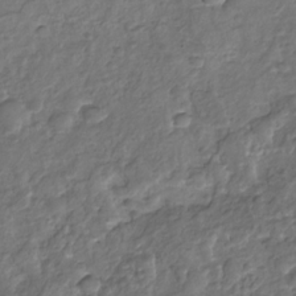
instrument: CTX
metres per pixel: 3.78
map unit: Nhu
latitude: -30.9352
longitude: -60.8947
